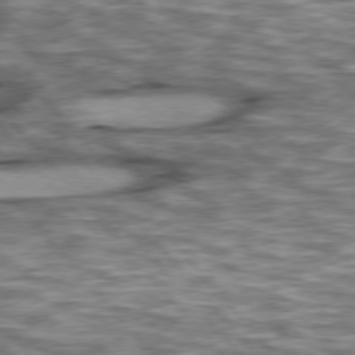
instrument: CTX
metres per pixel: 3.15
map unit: lApd
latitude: 76.2900
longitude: -49.2915
